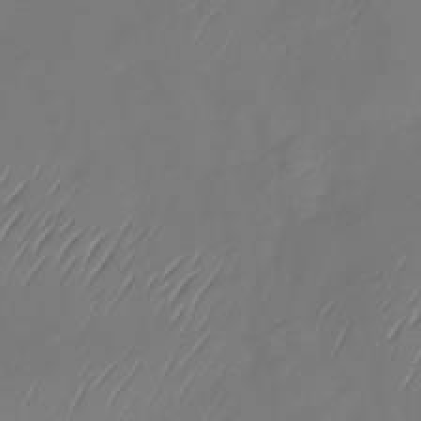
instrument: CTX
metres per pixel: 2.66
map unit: Nhu
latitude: -29.2187
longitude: -59.3104
